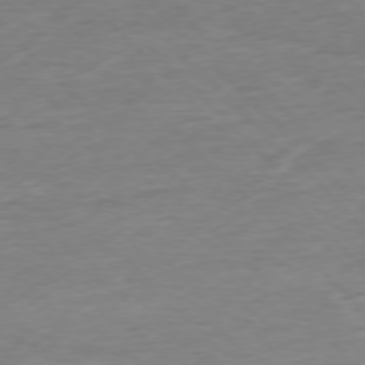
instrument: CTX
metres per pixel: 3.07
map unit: Ap
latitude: -77.0109
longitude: -89.0648
